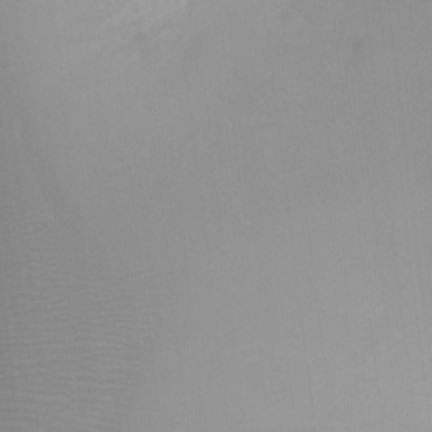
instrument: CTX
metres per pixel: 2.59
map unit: Ht
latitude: 2.8569
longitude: -22.8569
